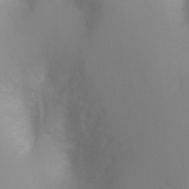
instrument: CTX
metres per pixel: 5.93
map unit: Ht
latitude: -0.8786
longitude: -20.7435
